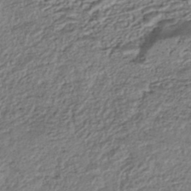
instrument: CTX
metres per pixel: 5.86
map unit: eHh
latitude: -42.6518
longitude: 118.2928
